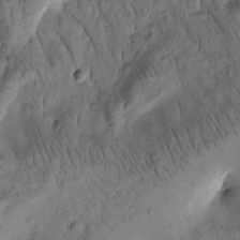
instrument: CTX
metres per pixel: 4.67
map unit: Htu
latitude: -3.1053
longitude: 171.5021
